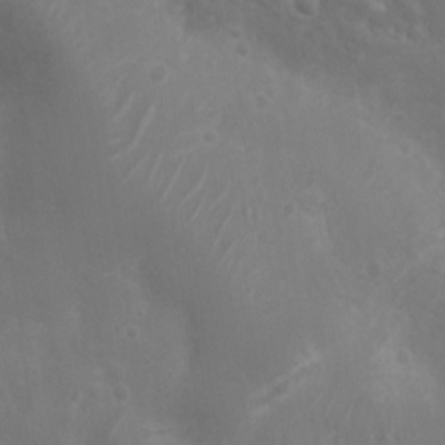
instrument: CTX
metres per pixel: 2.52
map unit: Nhu
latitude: 6.4790
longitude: -19.4804
